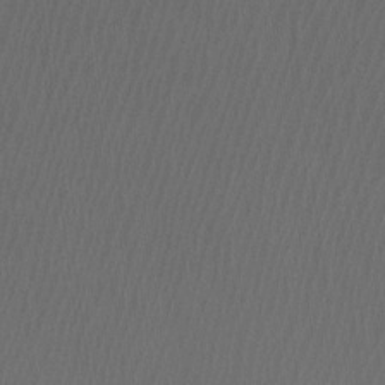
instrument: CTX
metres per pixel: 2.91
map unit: Htu
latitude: -6.8030
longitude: -68.4979
